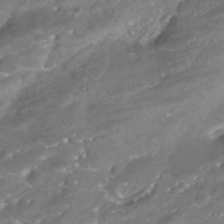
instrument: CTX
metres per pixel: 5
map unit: HNhu
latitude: -42.1794
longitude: 103.1431
